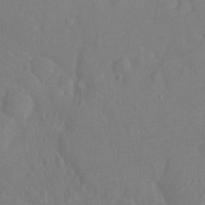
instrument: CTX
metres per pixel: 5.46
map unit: Ht
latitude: -9.5777
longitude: -23.1592
